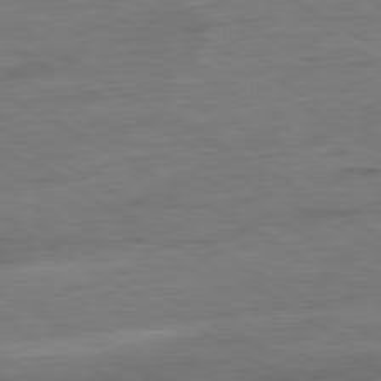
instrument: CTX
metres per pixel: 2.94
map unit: Ap
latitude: -81.1242
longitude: -79.0270
